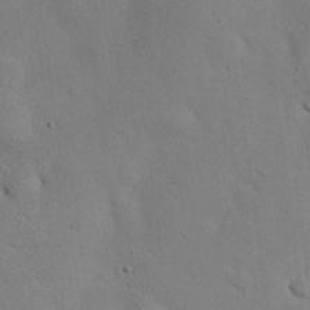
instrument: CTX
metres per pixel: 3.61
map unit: eHh
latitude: 24.4978
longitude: -72.3657
